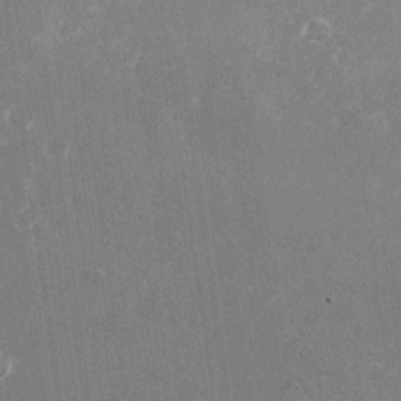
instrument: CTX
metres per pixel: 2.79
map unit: Nhu
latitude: -25.0297
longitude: -71.9528
